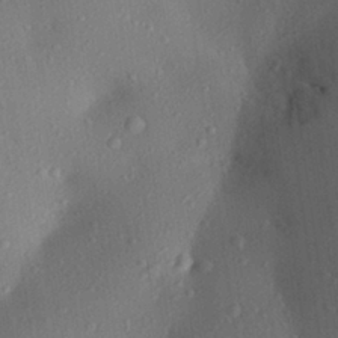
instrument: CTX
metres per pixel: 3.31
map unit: Aa
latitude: 26.8758
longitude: -146.4979
